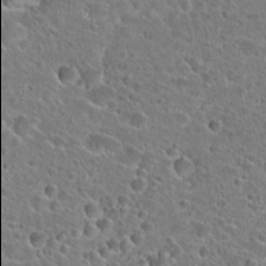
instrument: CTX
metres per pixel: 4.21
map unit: Hto
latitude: 24.8002
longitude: -45.9906
